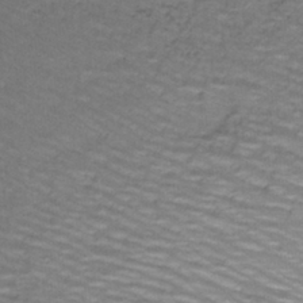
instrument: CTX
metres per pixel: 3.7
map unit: lHb
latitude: -42.9163
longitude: 57.9367
